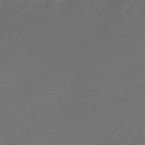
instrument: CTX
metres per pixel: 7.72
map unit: lHb
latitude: -38.5007
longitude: 55.3699
